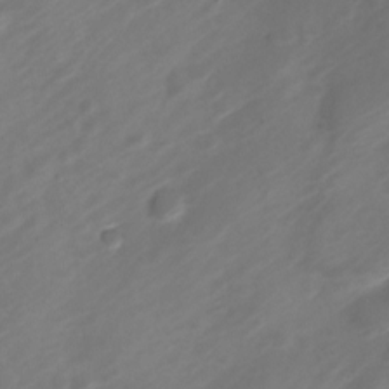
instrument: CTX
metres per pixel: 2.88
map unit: Nve
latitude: -20.7841
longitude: 106.8030
